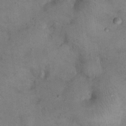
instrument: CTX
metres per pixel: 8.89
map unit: eHh
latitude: 21.6127
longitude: -60.3845
